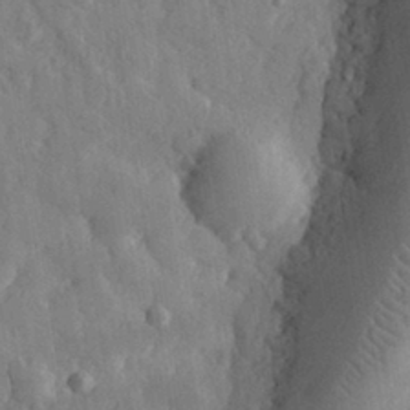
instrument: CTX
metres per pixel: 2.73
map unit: eHh
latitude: 30.8191
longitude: -79.5182
